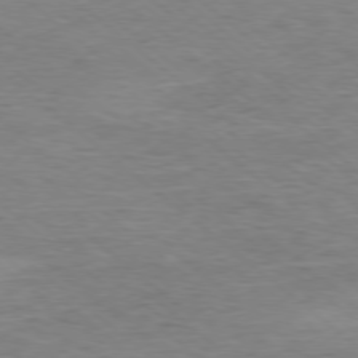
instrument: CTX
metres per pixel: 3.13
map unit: Ap
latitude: -78.0472
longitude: -92.6112
